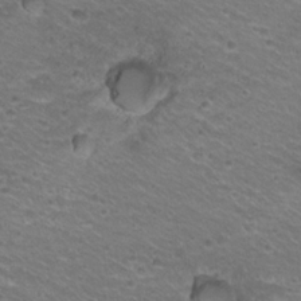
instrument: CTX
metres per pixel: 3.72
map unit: Hto
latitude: 22.0255
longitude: -32.7813
